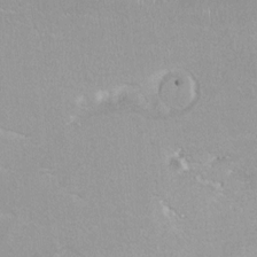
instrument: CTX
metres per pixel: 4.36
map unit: Hto
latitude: 7.7072
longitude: -30.7058
